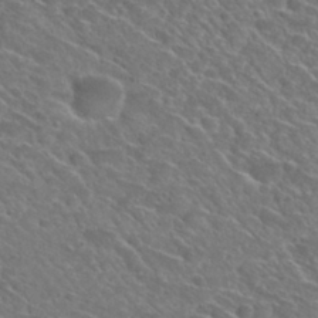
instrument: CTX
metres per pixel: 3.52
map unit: Nhu
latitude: 29.5749
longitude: -48.6868
